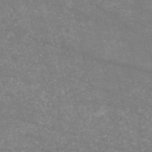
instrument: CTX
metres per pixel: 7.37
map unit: HNb
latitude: -53.9745
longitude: -38.6112
